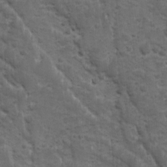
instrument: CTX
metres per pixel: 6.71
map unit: Ave
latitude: 10.7246
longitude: -103.9717
